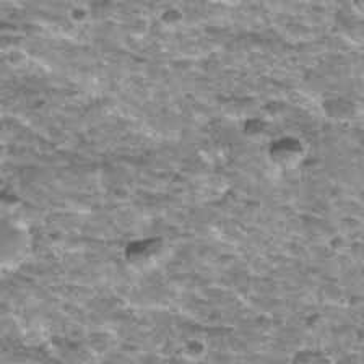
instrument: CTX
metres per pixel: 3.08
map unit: Nhu
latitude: 32.4790
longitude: -52.7813
